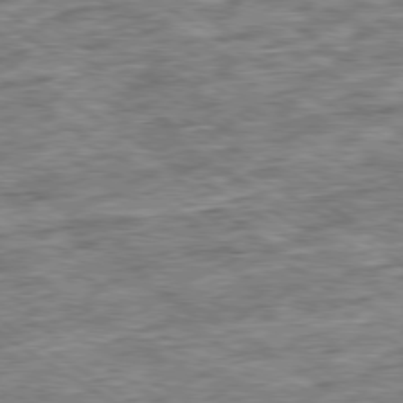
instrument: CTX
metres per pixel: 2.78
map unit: Ap
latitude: -79.8611
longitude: -74.7624
